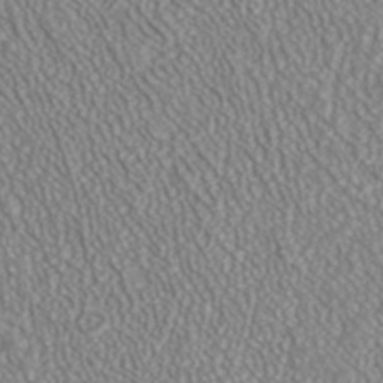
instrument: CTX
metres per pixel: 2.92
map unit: ANa
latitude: 41.7449
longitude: 28.4251
